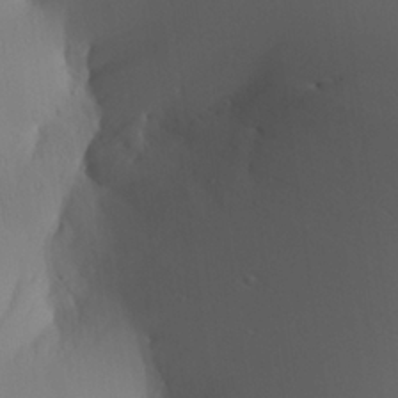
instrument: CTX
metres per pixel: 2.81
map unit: Aa
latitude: 24.6868
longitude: -136.7435
